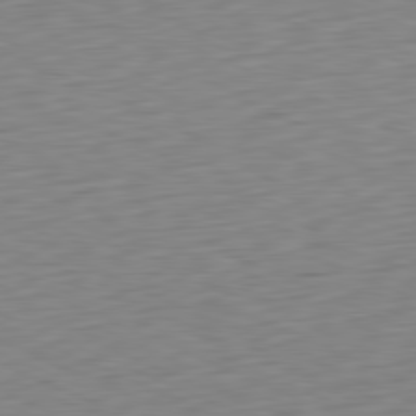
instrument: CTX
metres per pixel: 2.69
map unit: Ap
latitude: -81.5777
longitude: -59.9528
